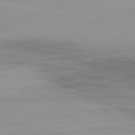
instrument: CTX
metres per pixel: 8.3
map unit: Ap
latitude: -79.8422
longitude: -76.4601
